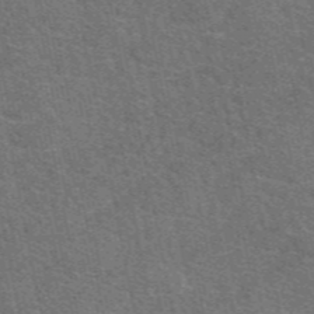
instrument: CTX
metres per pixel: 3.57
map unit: eAb
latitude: 48.4601
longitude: 114.3873
